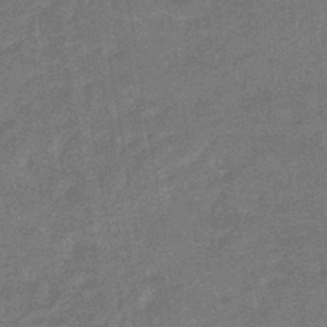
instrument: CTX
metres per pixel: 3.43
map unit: HNhu
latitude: -42.2928
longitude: 90.7086
